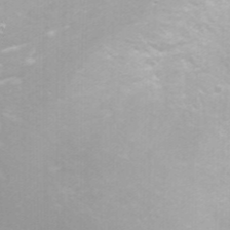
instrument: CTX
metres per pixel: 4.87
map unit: Nhu
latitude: -7.9556
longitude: -72.8758
